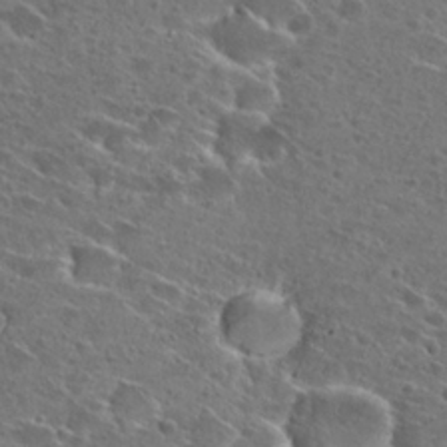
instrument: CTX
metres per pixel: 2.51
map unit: Hto
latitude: 26.3467
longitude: -46.4790
